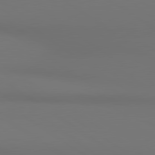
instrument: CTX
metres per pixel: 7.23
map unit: lApd
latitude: 80.8569
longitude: 152.6329
